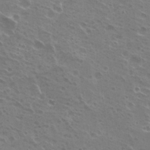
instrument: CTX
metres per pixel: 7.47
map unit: Hto
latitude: 23.7638
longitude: -30.7625
